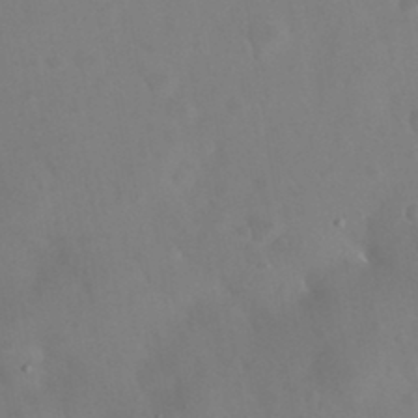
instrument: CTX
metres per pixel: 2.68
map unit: Nhu
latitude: 26.0444
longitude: -57.6882
